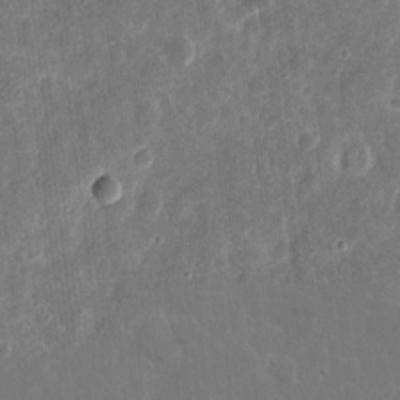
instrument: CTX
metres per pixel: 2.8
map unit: eHh
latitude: 11.0270
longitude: -72.8947
